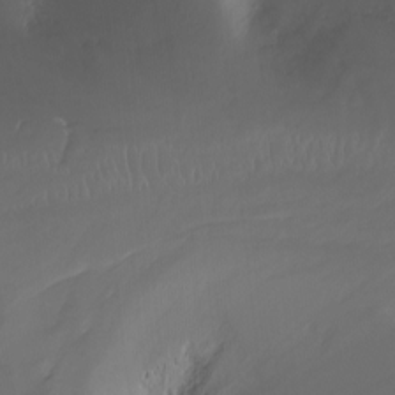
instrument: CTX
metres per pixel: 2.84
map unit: Nhu
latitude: -13.6533
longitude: -61.8205
